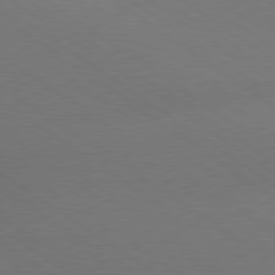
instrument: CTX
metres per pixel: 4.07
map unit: lApd
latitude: 79.1781
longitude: -151.9717
